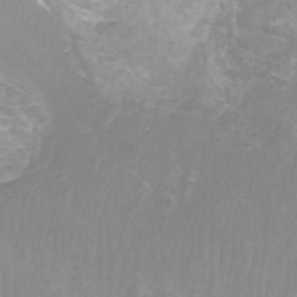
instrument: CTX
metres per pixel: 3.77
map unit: Htu
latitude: -9.4076
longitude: -75.3293
